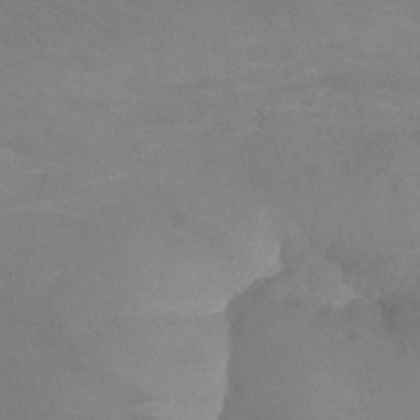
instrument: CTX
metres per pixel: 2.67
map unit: Ht
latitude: -9.4454
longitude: -35.1403
